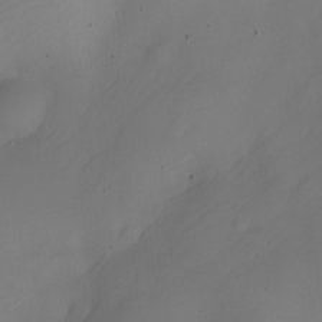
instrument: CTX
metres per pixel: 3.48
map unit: Nhe
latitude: -19.9367
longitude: 144.7652
